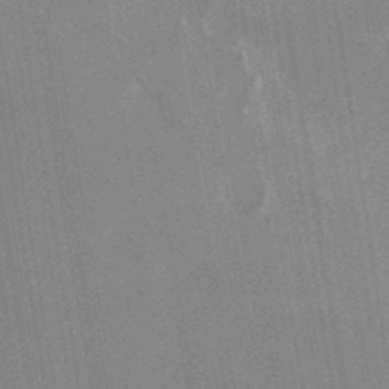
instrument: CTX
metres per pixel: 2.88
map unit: Nhu
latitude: -25.0675
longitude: -73.1781
